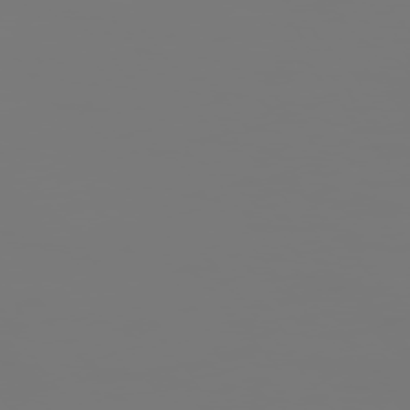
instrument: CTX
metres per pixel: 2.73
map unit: Hpe
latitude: 75.4238
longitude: -127.3104
